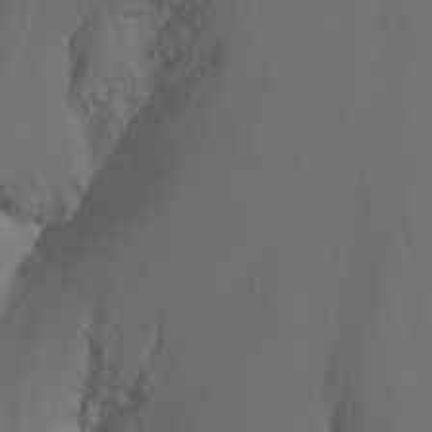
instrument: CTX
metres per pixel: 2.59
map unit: Nhu
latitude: -15.6911
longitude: -50.7246
